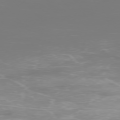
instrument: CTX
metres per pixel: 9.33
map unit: Ap
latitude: -76.6707
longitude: -73.8962
